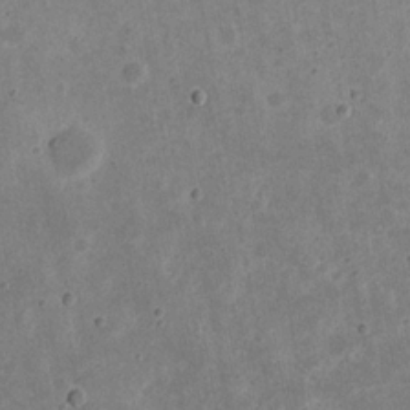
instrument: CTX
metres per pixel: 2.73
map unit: eHh
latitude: 22.1011
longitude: -67.9717
